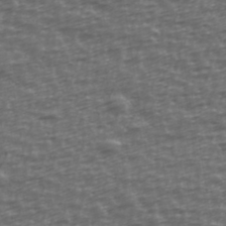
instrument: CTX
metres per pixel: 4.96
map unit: Ave
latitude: 39.9906
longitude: -114.2522
